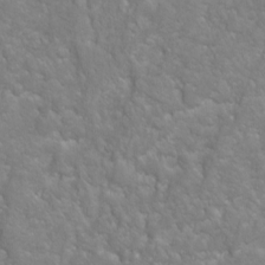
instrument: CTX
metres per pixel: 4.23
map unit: Hto
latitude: 2.3089
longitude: -36.0822
